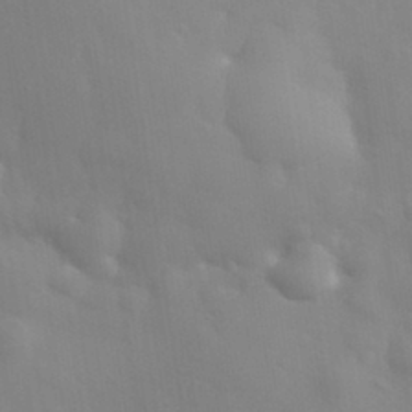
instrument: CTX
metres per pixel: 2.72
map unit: eHh
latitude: 31.7261
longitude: -58.1767
